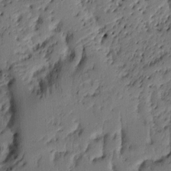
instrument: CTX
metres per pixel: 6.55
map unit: Ht
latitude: 10.2145
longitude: -77.9528
